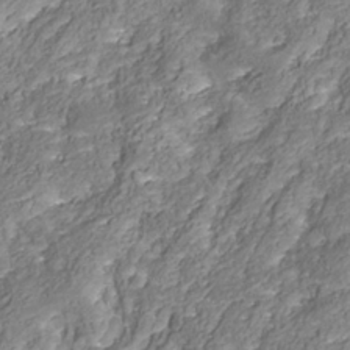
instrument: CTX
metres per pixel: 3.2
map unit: Nhu
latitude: -38.9353
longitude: -85.4049
